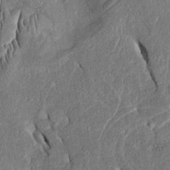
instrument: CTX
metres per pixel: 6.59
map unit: Htu
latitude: -1.0109
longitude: 150.2739
